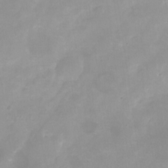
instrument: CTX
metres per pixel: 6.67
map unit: Nhu
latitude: -24.2928
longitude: -70.1767
